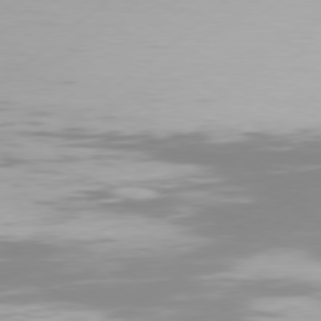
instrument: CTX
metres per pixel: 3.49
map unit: Hpe
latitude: 77.3103
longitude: -130.4790
